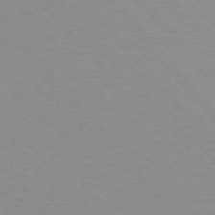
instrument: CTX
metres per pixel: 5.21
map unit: Ap
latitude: -75.7856
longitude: -63.5938
